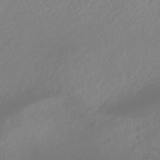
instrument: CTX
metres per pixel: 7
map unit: HNhu
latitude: -41.6911
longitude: 93.4076
